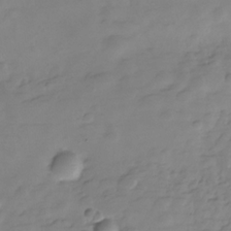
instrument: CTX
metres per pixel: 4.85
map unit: Hve
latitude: -29.2754
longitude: 91.5777
